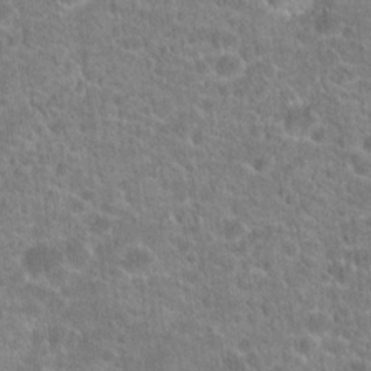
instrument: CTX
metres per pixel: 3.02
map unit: Hto
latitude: 20.0822
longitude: -43.1970
